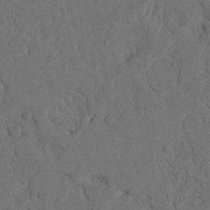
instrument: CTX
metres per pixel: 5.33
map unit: Nhu
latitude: 20.9703
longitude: -75.6316
